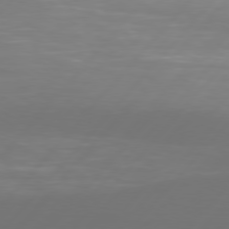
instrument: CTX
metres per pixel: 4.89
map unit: Hpe
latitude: 76.8191
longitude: -138.3467
